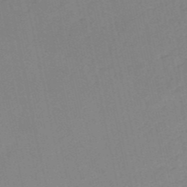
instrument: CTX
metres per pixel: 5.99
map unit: HNb
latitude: -52.6707
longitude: -42.5735
